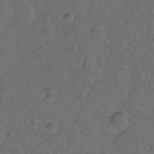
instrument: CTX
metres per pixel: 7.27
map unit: Hto
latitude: -11.6155
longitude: -38.8758
